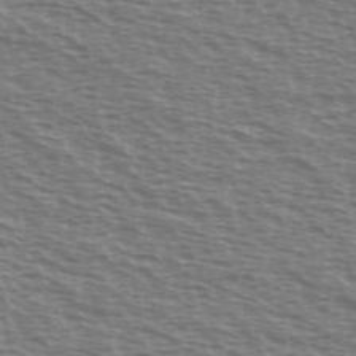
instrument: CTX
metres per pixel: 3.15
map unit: Ave
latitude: 38.2522
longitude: -113.4804
